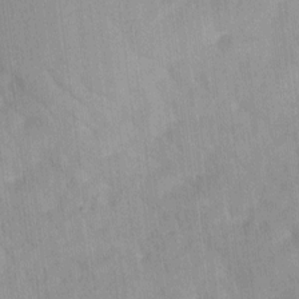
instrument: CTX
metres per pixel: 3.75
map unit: Ave
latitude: 12.3467
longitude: -106.4223
